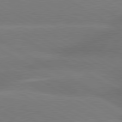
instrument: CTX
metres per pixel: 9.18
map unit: lApd
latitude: 80.4601
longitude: -149.9150
